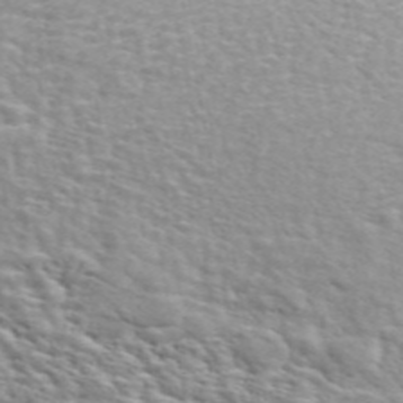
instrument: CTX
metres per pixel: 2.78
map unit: ANa
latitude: 48.8947
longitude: -74.5735
